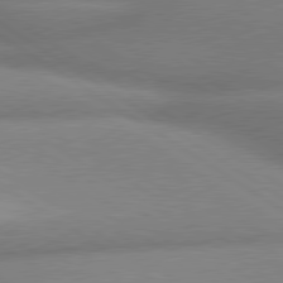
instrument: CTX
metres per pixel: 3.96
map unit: lApd
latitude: 80.0255
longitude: -161.8961
